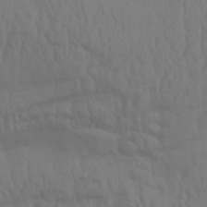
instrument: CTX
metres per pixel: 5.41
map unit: Aa
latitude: 31.9906
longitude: -135.8583
